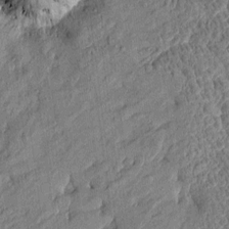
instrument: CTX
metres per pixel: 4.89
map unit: Htu
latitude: -6.5007
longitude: 177.4454
